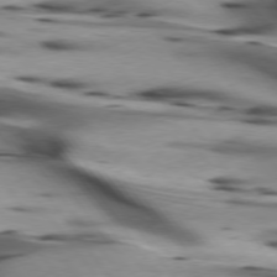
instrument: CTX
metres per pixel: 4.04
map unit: lApd
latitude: 75.7072
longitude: -64.7624
